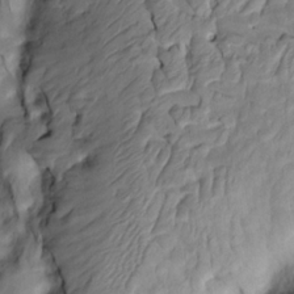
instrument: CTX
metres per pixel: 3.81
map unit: Htu
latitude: -3.2753
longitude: 149.9367
